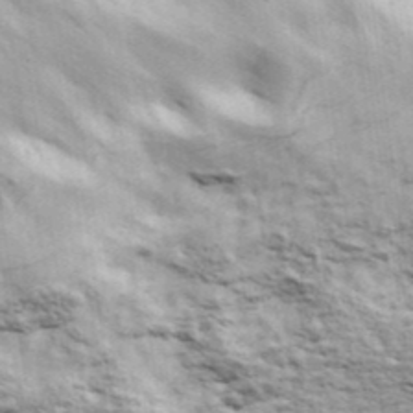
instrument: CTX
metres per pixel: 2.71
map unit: ANa
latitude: 42.9514
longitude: -87.8583
